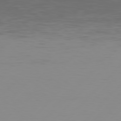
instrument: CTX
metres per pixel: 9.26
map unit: Hpe
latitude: 77.5182
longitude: -123.7072
